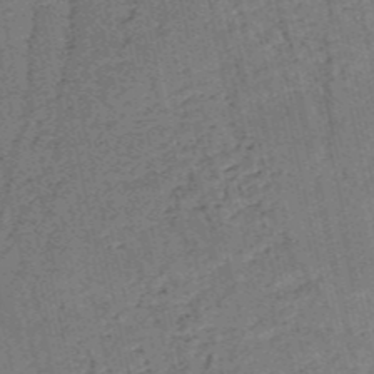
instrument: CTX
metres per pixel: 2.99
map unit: HNb
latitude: -53.7288
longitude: -47.0837
